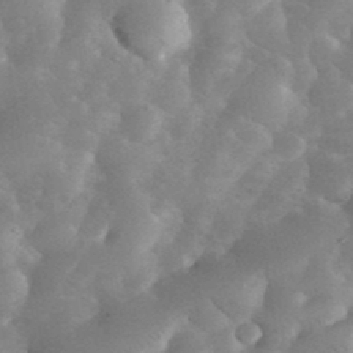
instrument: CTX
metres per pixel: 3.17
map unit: eHh
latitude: 35.7071
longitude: -68.2901
